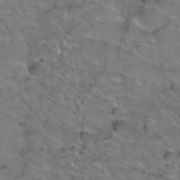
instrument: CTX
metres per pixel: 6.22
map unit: Hto
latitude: 38.9891
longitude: -43.9717
